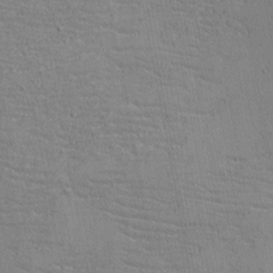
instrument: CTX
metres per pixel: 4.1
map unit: eHh
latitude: -4.0661
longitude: -81.0269
